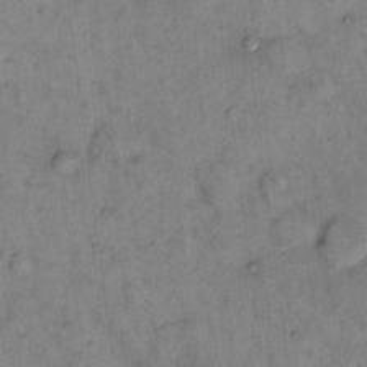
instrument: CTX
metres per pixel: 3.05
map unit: eHh
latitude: 15.1215
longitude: -64.9892
